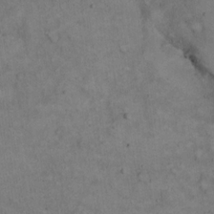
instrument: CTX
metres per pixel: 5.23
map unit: Hto
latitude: 15.5560
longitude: -61.8016
